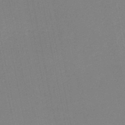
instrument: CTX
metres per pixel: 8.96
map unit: HNb
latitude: -45.2187
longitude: 55.6533
